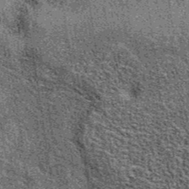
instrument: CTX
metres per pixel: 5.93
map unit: eAb
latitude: 38.8380
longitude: 107.4265
